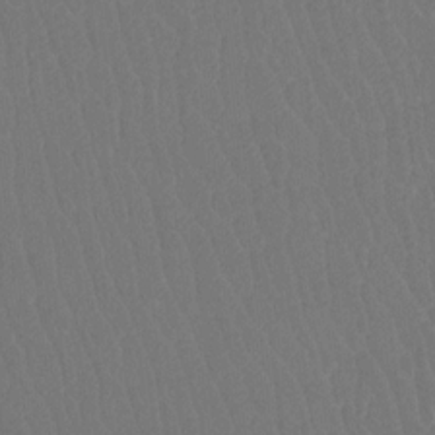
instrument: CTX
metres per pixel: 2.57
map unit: Htu
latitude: -11.6533
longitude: -73.5749
